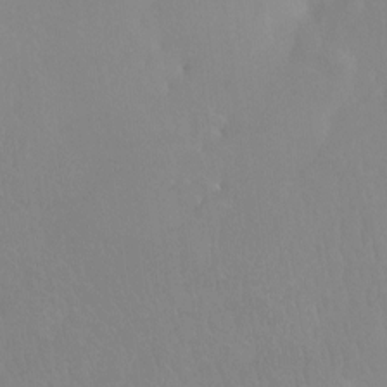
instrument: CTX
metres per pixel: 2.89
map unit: Ht
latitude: -8.2739
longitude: -33.4615
